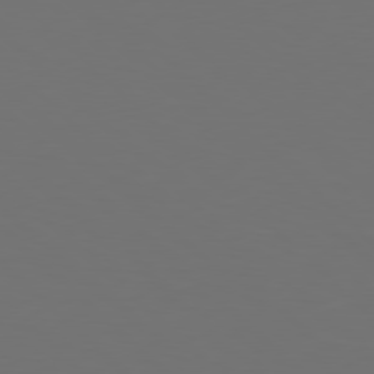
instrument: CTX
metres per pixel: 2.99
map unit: Hpe
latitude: 77.8016
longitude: -171.3104
